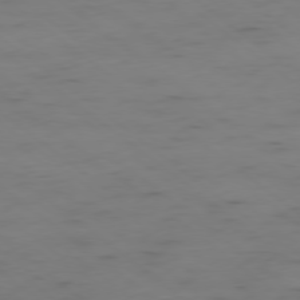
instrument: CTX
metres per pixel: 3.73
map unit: Ap
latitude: -79.0864
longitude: -59.4049
